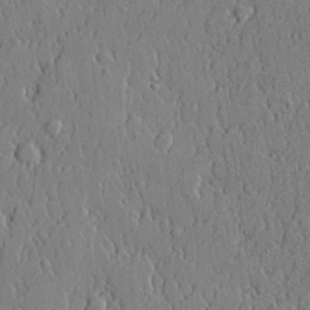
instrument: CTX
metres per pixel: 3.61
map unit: lHvf
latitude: 20.9136
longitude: 143.7288
